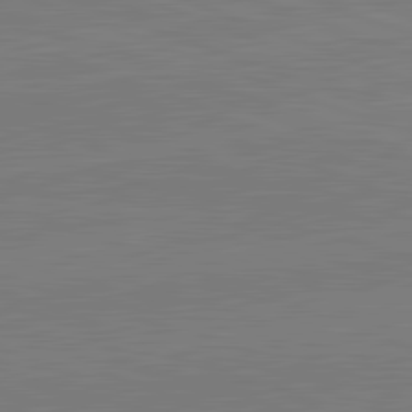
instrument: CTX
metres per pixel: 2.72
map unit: lApd
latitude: 82.3089
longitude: -157.9150
